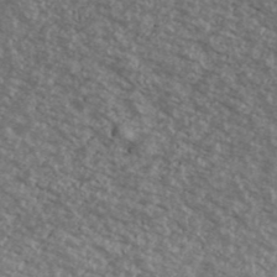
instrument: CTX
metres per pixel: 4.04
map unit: Ave
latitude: 39.5560
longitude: -110.8002
